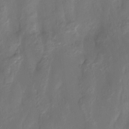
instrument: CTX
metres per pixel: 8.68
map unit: Htu
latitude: -14.1228
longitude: -45.5938
